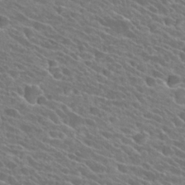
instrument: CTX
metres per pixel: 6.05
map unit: Hto
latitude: 25.8205
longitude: -41.4993
